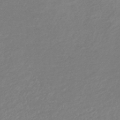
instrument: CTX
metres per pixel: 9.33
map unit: lHb
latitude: -37.8233
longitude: 71.7856
